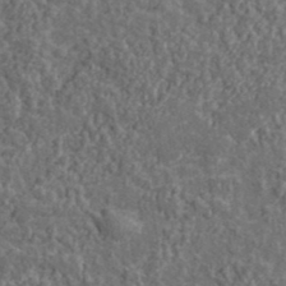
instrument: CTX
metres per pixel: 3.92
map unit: lHvf
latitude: 38.1956
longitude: -89.7450
